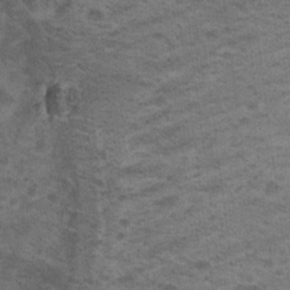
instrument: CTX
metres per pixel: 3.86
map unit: Nhu
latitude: 18.9891
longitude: -31.4616
